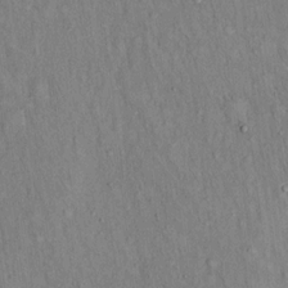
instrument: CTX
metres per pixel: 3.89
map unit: Hto
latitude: 14.4790
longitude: -58.7624
